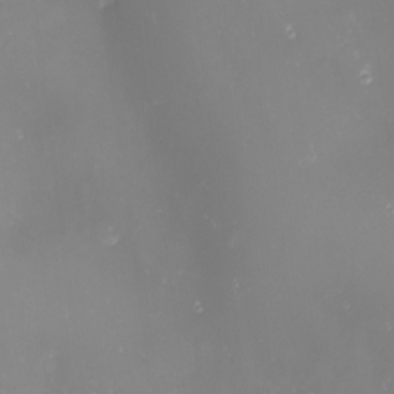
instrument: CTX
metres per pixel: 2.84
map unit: Nhu
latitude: -0.8408
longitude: -81.2159
